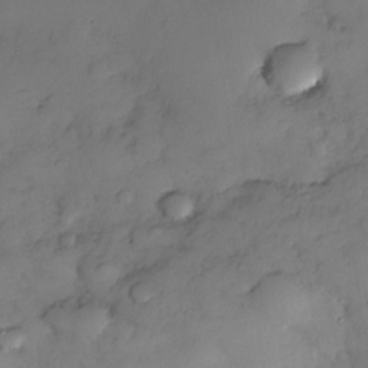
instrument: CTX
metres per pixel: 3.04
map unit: Nhe
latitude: -34.8597
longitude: -144.2333
